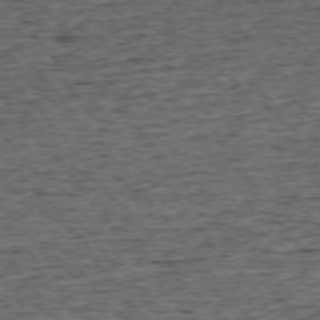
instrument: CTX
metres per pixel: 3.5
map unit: Ap
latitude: -75.1809
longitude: -92.4979
